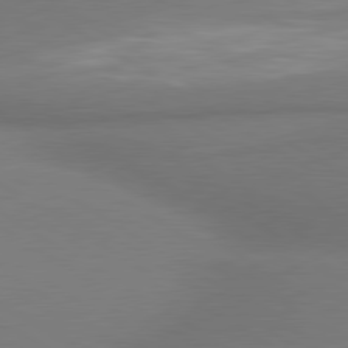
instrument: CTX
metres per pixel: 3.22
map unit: lApd
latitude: 79.9339
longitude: 177.9556
